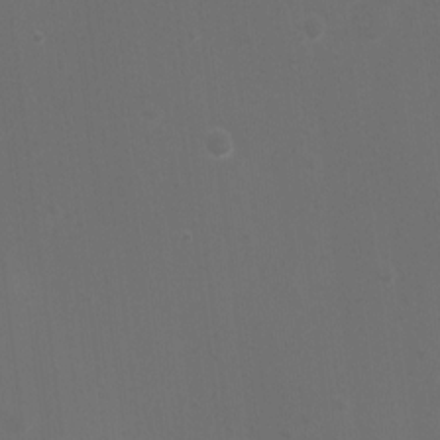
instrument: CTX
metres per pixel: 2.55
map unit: Ht
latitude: 2.4790
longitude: -27.9150
